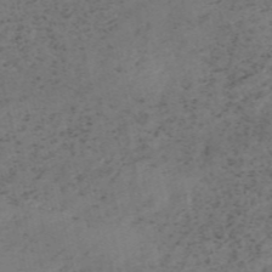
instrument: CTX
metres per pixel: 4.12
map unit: HNb
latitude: -55.2376
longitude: -48.2145
